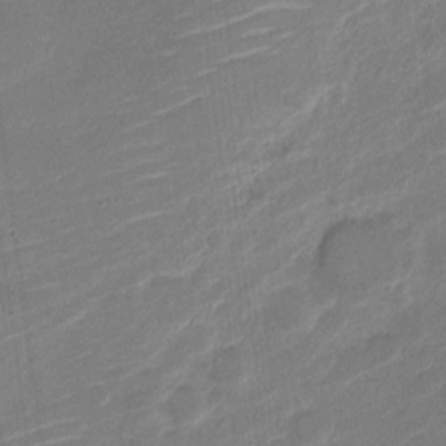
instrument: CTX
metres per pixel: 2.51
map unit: Nve
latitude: -18.8408
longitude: 107.5966
